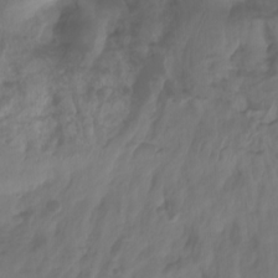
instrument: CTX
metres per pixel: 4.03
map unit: Nhu
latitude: -13.9556
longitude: -63.3293
